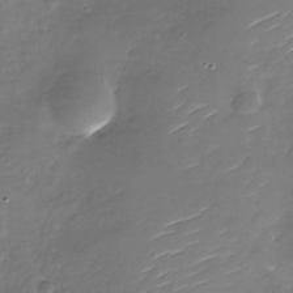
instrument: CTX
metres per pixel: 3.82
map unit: Nhu
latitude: -27.3320
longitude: -73.8584
